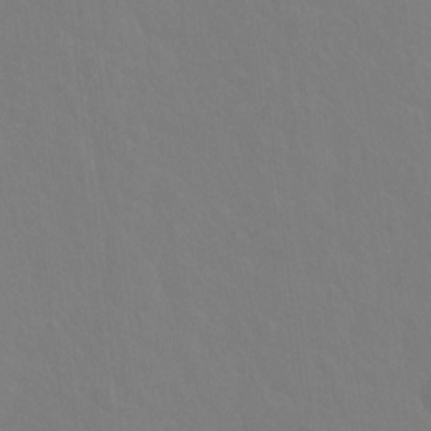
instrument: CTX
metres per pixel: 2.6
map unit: Hto
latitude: -3.1620
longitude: -34.9513
